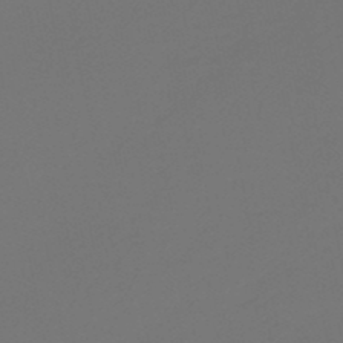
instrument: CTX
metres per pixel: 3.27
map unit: eHb
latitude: -47.6910
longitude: 86.3117
